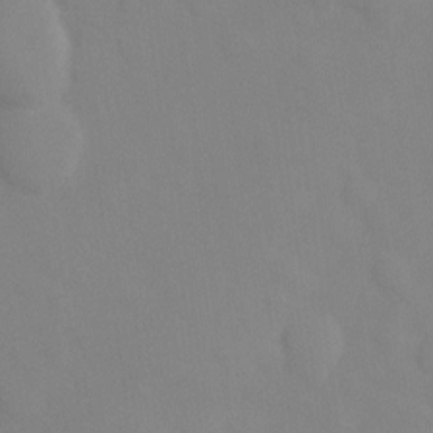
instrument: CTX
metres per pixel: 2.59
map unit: Ht
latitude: -10.7652
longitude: -29.3293
